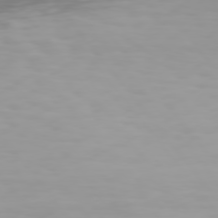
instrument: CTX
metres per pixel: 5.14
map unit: Hpe
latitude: 74.8569
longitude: -129.1970
